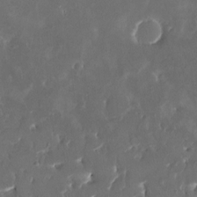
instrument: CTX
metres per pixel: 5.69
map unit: HNhu
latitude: 4.1200
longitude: 8.2739
